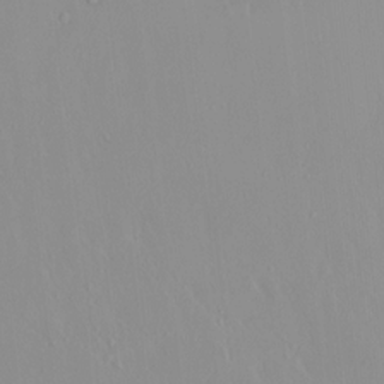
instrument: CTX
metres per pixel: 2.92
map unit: HNhu
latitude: 2.2144
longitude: 7.5021
